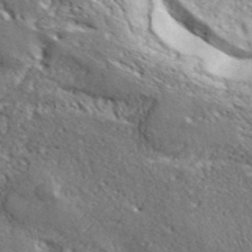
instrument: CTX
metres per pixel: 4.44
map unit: lHvf
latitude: 41.8961
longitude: -88.8191
